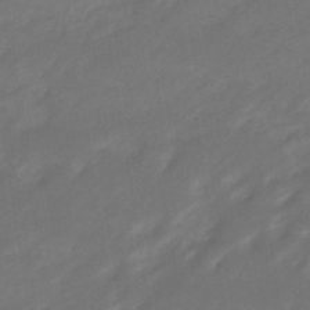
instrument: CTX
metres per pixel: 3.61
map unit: eHb
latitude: -46.9164
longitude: 85.2187
